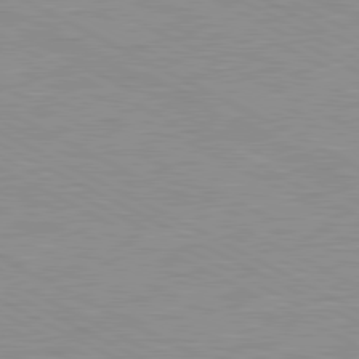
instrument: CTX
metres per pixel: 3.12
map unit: Ap
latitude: -81.9556
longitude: -72.7813
